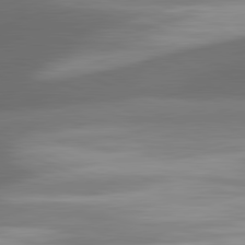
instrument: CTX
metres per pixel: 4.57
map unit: lApd
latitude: 81.5371
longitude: 133.4833
